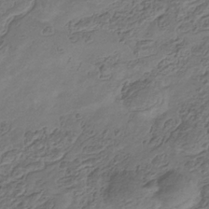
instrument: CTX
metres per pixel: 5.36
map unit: Hve
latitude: -35.3132
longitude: 89.5588
